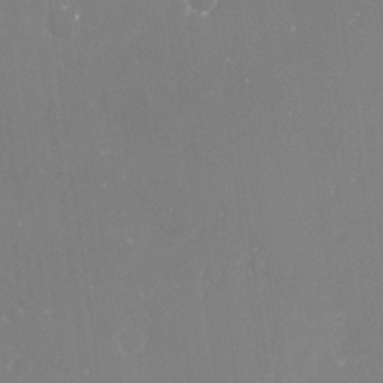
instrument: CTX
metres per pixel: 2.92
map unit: Nve
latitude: -17.2943
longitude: -59.2159
